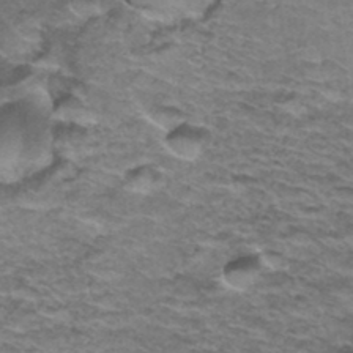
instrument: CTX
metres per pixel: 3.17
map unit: Hto
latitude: 36.8569
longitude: -43.3860
